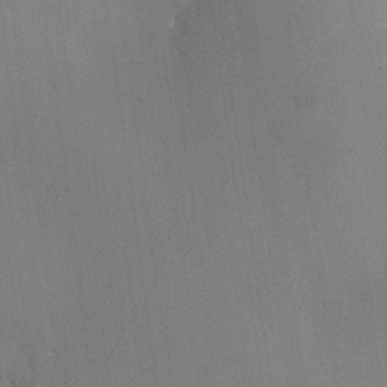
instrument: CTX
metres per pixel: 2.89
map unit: eHh
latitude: -22.8219
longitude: 15.1620
